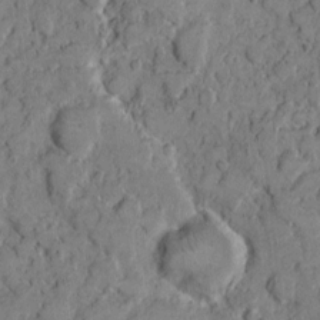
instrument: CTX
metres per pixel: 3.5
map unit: eHh
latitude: 7.6505
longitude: -63.6127
